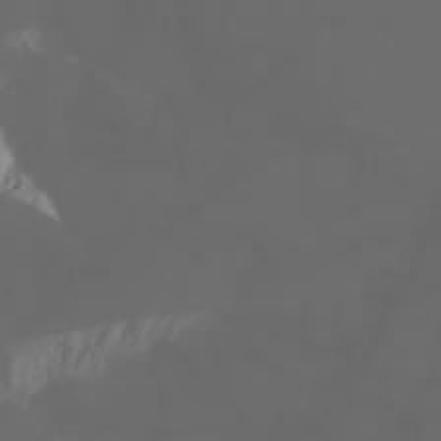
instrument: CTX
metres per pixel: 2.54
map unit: Nhu
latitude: -0.2740
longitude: -75.9339
